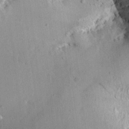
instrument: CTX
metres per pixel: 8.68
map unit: Aa
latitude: 12.9136
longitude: -143.5560
